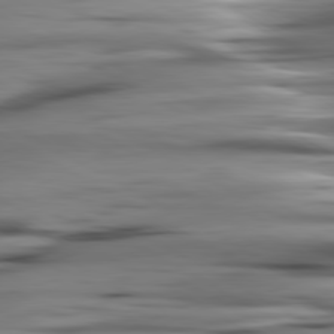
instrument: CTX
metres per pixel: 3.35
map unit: lApd
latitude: 80.7624
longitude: -122.5924
